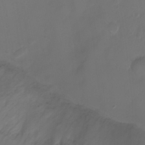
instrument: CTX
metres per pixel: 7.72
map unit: Ht
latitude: 1.3670
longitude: -21.7450
